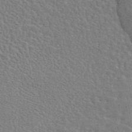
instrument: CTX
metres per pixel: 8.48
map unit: eAb
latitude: 44.6868
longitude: 110.4062
